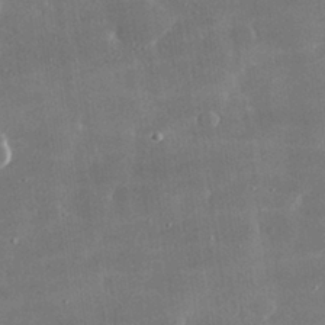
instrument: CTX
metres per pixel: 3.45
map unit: lHvf
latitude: 30.8758
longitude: -93.1025
